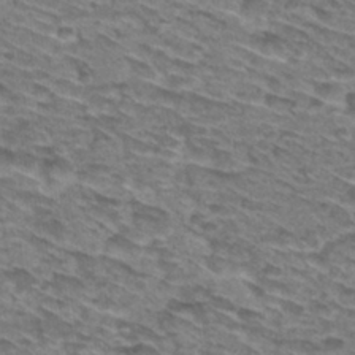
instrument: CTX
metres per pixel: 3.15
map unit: Hto
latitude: 29.9150
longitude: -46.8380
